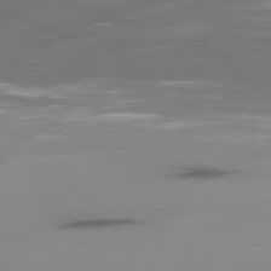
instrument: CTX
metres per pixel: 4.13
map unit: Ap
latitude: -79.7288
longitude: -60.2333
